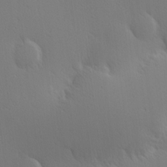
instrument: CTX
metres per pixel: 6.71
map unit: Hve
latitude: 19.2915
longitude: 150.0472
